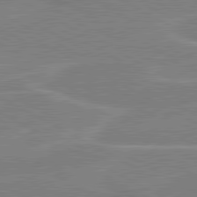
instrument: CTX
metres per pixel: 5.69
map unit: lApd
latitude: 80.7435
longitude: 121.8044
